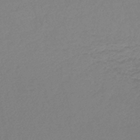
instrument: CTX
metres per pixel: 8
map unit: lHb
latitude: -44.5196
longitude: 59.9745
